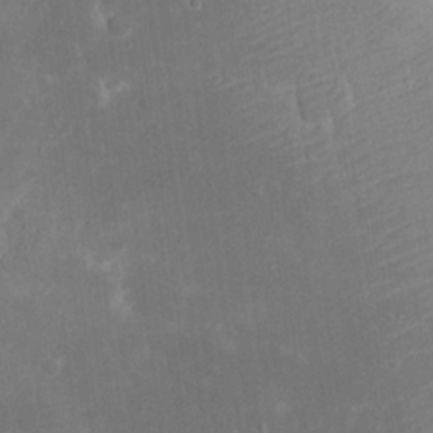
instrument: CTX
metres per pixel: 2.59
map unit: eHh
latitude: 19.6316
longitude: -70.1767
